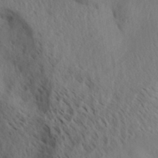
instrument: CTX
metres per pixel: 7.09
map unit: Aa
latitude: 32.5357
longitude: -140.7813
